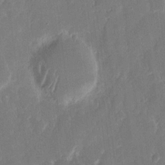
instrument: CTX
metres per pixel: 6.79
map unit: eHh
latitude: 14.3468
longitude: -72.5168
